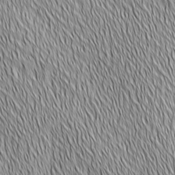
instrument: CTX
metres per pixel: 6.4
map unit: Ave
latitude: 2.5357
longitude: -114.2144
